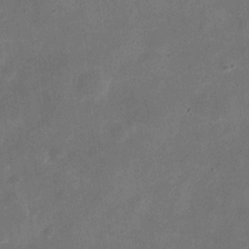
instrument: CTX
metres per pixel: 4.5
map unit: eHh
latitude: 4.6113
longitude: -66.6868
